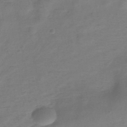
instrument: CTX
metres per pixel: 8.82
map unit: eHh
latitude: -39.4644
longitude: -28.1578
